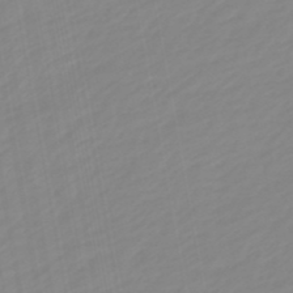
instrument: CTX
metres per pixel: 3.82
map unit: eHb
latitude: -48.5007
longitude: 84.3495
